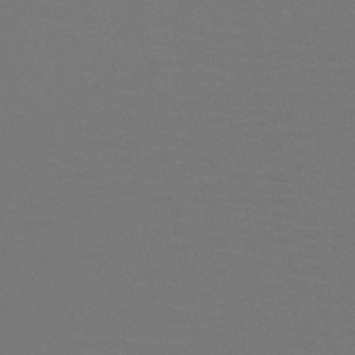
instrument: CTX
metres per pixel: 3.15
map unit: HNb
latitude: -47.4454
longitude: -44.4601
